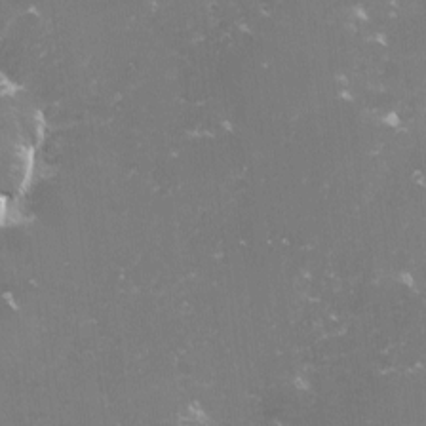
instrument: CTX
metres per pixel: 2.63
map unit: lHvf
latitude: -15.6344
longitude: -101.0836
